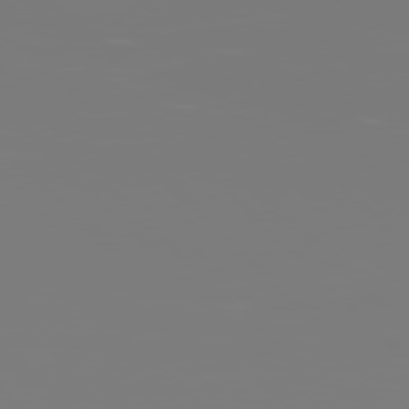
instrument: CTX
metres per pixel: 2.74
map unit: Hpe
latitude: 77.0647
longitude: -136.9325
